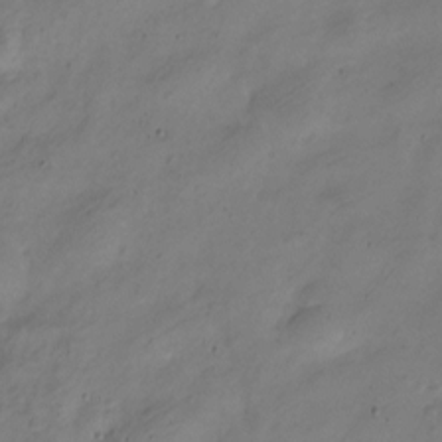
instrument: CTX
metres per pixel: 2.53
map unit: Nve
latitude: -24.5196
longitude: 106.3684
